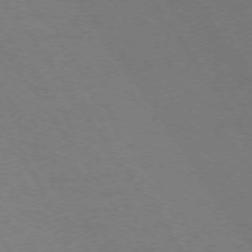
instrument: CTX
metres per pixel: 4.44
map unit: Ap
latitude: -74.6897
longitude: -76.0444
